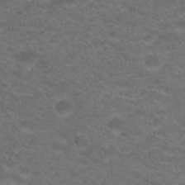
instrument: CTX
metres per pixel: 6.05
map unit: Hto
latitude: 19.6127
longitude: -38.0444
